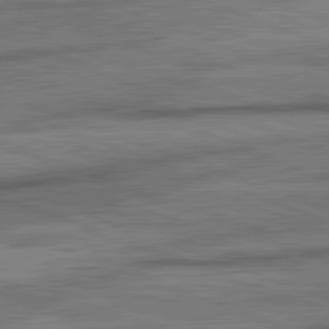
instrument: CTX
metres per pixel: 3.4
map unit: lApd
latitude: 82.2900
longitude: -162.5168
